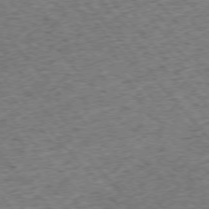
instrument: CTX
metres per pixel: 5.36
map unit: Ap
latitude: -75.9367
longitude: -62.0822
